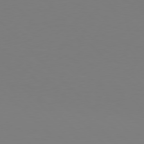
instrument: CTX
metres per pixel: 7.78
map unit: Hpe
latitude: 76.9891
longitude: -171.4048
